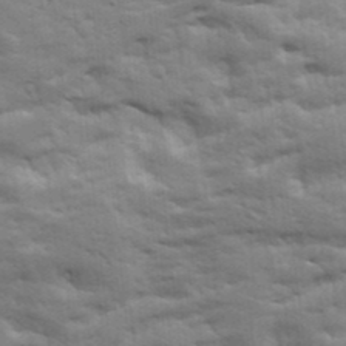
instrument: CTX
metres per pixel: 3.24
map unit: Ave
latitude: 19.3103
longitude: -129.8961
